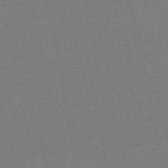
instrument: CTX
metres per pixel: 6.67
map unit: eHb
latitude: -50.2928
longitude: 75.9178
